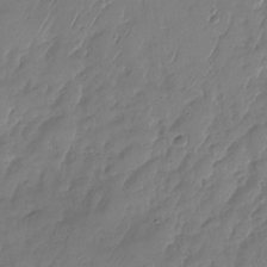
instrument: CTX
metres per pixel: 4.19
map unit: Nhu
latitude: -27.6910
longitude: -64.6301
